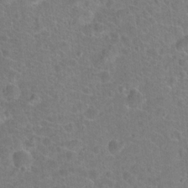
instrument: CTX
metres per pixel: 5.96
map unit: Hto
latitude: 18.1577
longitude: -43.4615
